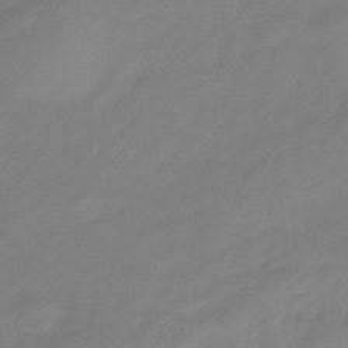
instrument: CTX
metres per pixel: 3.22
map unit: HNb
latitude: -33.7667
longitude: 60.8408
